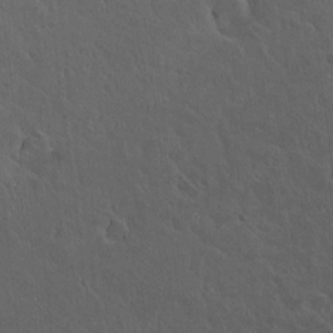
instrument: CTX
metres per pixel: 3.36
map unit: lAvf
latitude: 8.3467
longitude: 168.8974
